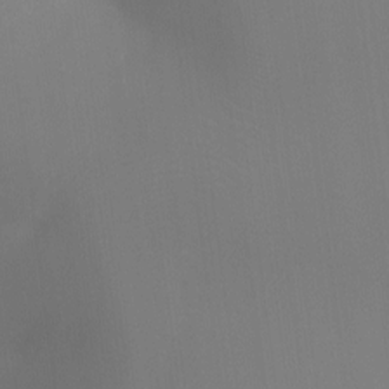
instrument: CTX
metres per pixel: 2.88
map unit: Ht
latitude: -16.7841
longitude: -42.1011
